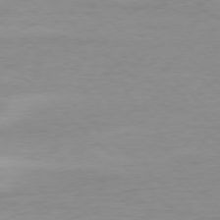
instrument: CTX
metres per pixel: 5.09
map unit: Ap
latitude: -77.9367
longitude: -70.8758
